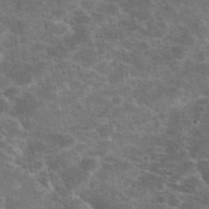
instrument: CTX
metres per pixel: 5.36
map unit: eHh
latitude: 37.5182
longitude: -66.7813
